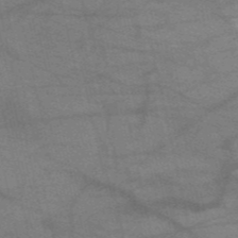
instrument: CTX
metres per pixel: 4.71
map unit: HNb
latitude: -52.5195
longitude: -42.8002
